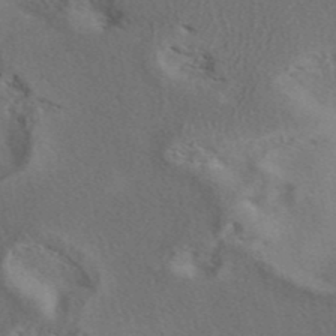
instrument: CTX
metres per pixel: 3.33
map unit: eAb
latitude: 42.0822
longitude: 108.9542
